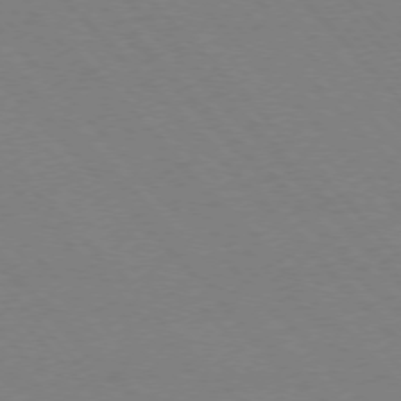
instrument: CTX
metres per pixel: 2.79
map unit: Ap
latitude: -76.4251
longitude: -85.9717
